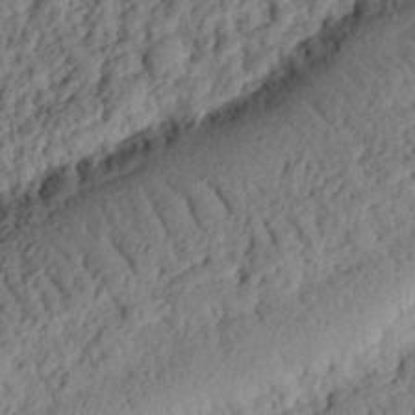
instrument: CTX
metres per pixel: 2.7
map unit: eHh
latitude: 25.5371
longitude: -78.9136
